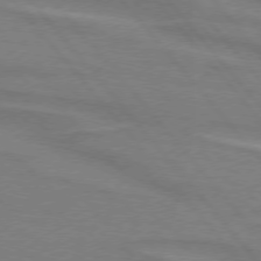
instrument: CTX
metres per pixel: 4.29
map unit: lApd
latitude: 75.0836
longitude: -80.9325
